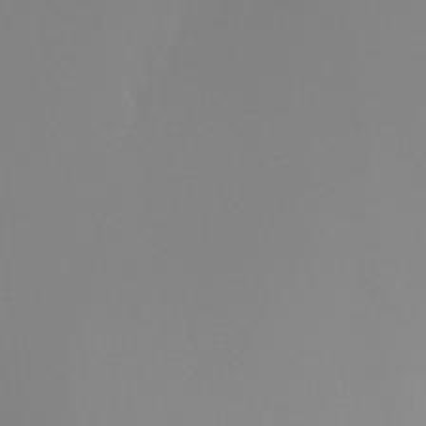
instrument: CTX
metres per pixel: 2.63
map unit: Ht
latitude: -4.8219
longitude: -61.3859
